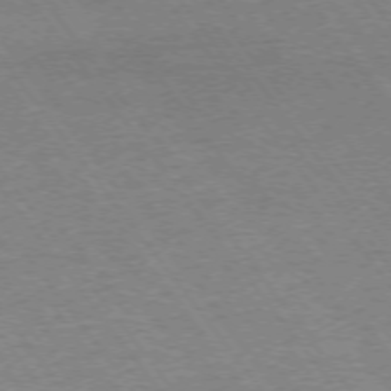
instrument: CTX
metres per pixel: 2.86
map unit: Ap
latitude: -74.9731
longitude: -82.5167
